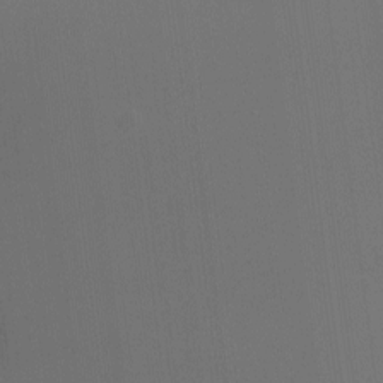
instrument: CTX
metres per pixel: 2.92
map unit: Nhu
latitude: -11.0864
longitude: -75.4049
